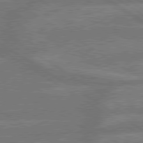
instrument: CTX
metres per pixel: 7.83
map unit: lApd
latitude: 79.5560
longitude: -165.4993
